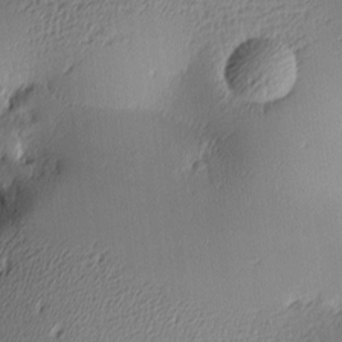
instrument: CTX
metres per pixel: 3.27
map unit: lAa
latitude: -10.7274
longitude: -124.8191
